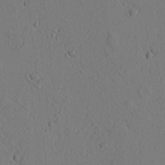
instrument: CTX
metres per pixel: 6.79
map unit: lAvf
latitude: 8.5924
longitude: 165.8989
